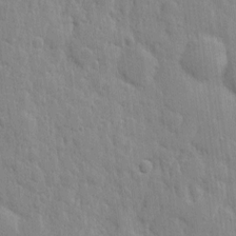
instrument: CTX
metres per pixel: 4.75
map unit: eHh
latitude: 6.4412
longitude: -72.4223
